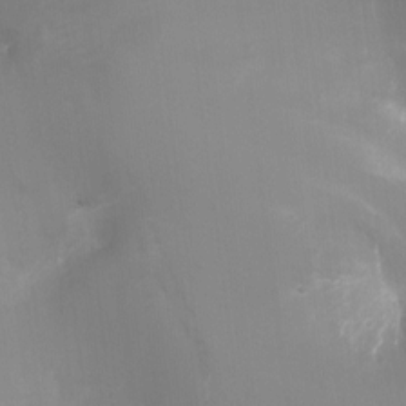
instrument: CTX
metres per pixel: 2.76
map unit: Ht
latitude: -17.3321
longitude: -43.9339
